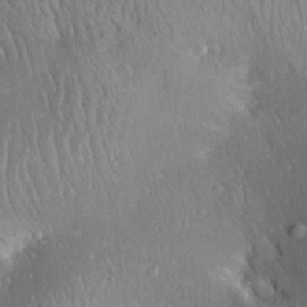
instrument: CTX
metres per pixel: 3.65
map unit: Aa
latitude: 28.1578
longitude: -135.4993
